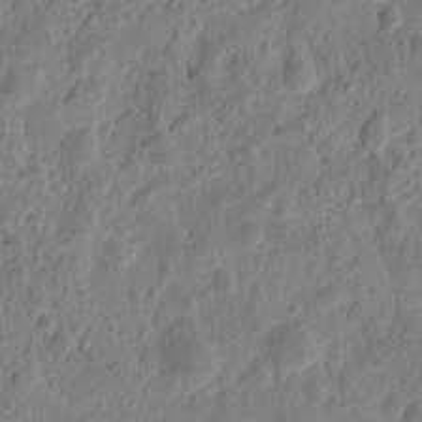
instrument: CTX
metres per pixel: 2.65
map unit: eHh
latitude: 9.9150
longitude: -74.0444
